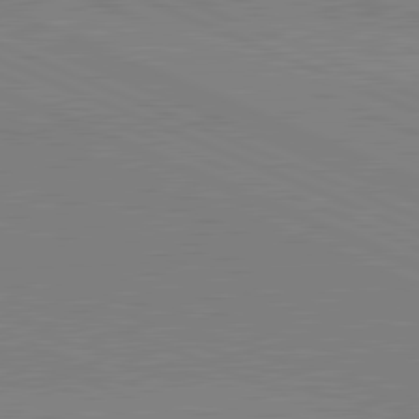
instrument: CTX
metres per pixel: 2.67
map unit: lApd
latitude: 82.0822
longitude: 148.1795
